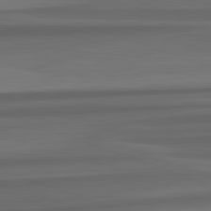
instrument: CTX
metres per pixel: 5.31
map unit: lApd
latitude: 82.8569
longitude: 176.5385
